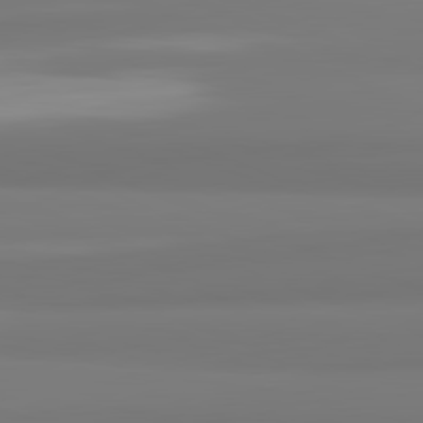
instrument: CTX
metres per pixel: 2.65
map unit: lApd
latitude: 82.3467
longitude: 174.9541
